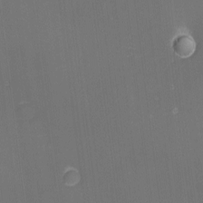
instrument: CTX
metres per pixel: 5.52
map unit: eHh
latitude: -1.5966
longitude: -80.1389
